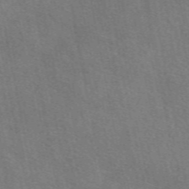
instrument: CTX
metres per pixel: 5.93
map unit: eAb
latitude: 51.3292
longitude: 115.1809
